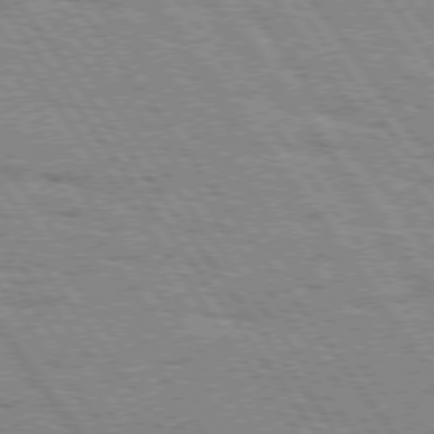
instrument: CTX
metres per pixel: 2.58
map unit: Hpe
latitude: 74.7624
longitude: -152.2334
